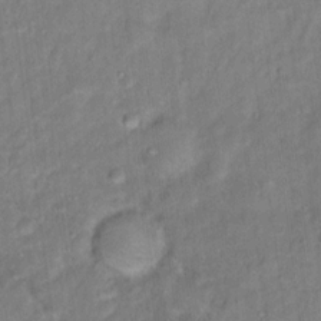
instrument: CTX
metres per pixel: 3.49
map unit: Ht
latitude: 15.3671
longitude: -37.4993
